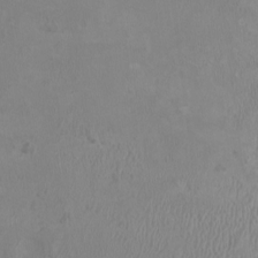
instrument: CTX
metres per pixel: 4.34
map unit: HNhu
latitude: 3.3481
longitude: -2.5357
